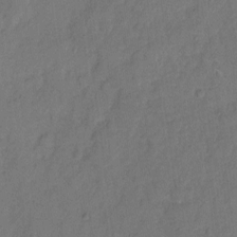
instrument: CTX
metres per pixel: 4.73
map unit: Hto
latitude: 7.3671
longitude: -62.0822
